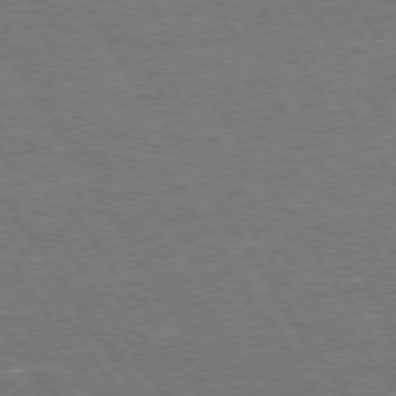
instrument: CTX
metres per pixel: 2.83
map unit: Hpe
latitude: 73.2726
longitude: -123.8394
